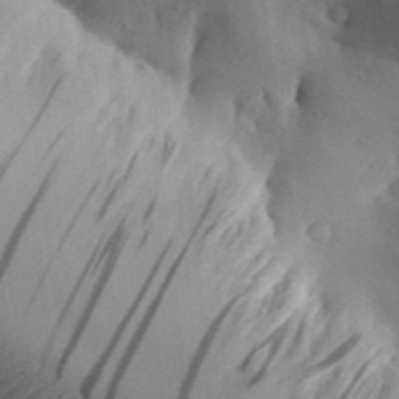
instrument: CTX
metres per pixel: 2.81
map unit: Aa
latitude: 30.4034
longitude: -142.3278
